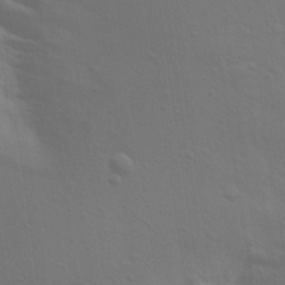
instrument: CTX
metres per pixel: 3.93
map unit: Aa
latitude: 29.8016
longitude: -135.2348
